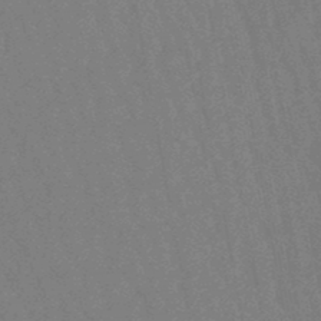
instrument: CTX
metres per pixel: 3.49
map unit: lHb
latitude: -47.5021
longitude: 80.1039
